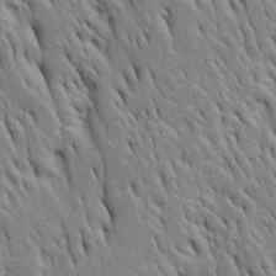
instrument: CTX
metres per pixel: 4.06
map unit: Htu
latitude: -4.2739
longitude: 150.9919
